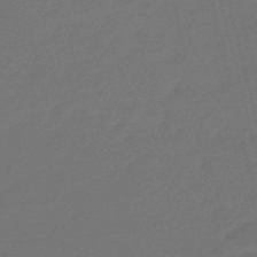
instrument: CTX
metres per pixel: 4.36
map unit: eHb
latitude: -47.5777
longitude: 86.7841
